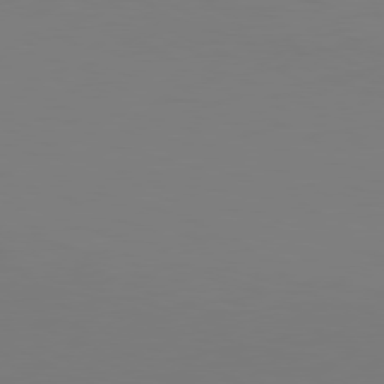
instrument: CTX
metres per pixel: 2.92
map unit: Hpe
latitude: 78.2523
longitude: -128.7813
